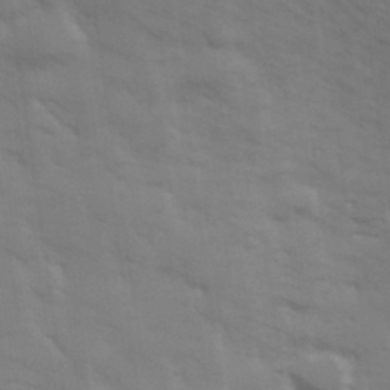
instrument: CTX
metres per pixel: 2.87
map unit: Hve
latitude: 33.0836
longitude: 150.4062
